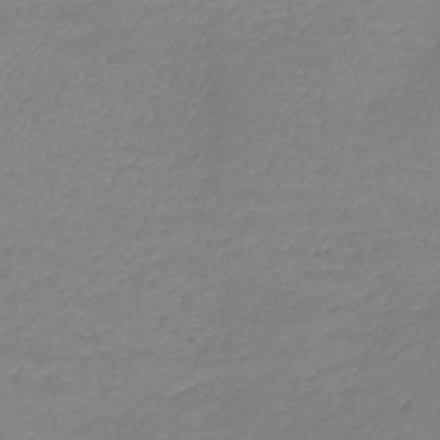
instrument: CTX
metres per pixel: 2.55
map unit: lHb
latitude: -41.8233
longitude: 73.0864
